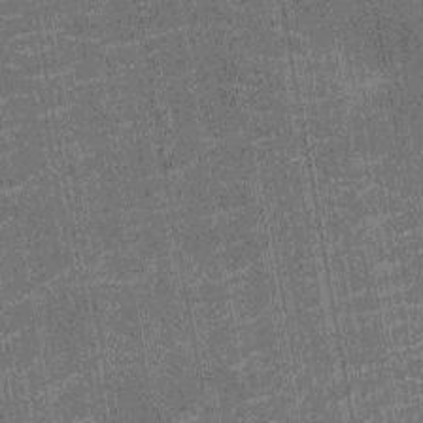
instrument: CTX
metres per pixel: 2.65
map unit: Nhu
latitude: -12.4629
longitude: -21.7638
